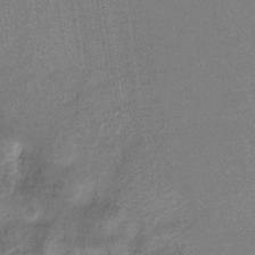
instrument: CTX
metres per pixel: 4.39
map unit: HNb
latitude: -32.7841
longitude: 56.8219
